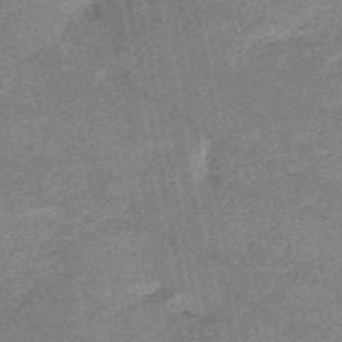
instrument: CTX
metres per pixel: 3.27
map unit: HNb
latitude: -52.8219
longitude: -49.2915
